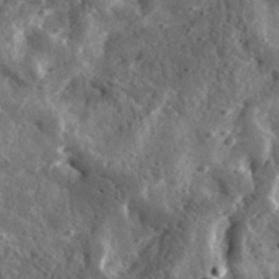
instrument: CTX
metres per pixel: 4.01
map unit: eHh
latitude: 33.5938
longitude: -78.6113
